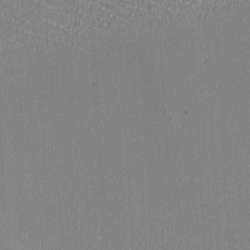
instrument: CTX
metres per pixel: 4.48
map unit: HNhu
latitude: -1.6344
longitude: -1.4993
